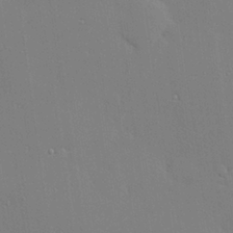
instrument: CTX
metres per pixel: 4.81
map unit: Hve
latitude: 26.2145
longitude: -90.5546
